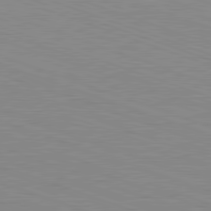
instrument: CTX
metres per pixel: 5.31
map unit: Hpe
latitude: -82.6896
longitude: 5.1242
